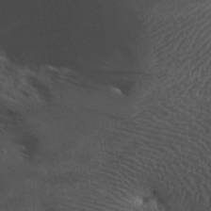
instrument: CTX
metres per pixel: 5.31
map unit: eHh
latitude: 30.6302
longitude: -68.7246
